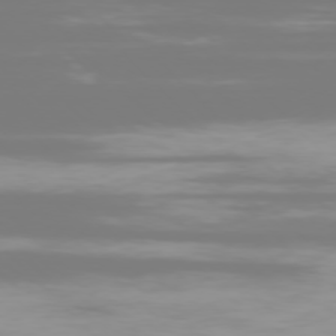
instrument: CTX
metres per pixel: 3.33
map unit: Ap
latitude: -77.1998
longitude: -72.8002
